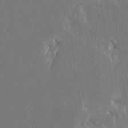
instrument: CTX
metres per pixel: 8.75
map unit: Ave
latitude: 16.6679
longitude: -140.1955
